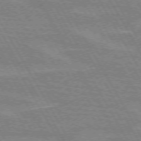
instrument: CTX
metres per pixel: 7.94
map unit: lApd
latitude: 72.2523
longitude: -55.5938
